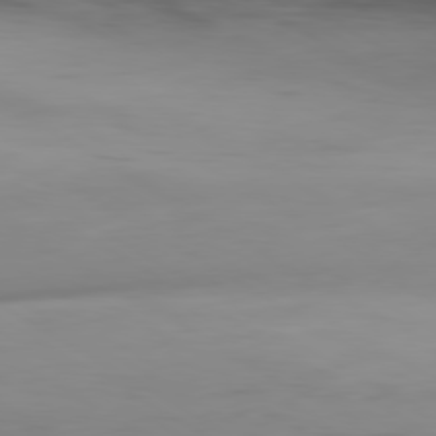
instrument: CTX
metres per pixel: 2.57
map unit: Hpe
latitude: -80.6141
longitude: 17.9745
